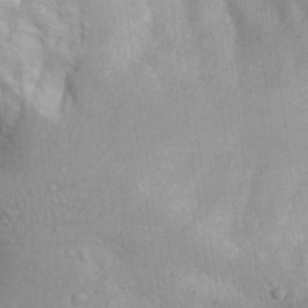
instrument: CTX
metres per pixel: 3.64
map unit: Aa
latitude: 29.7072
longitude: -145.7449
